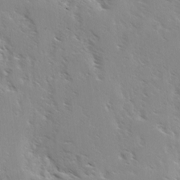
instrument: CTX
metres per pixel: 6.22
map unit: Ave
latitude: -1.0109
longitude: -112.6490
